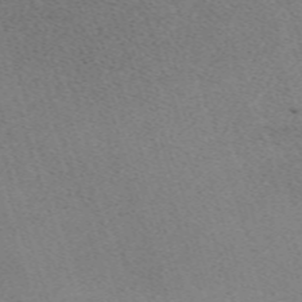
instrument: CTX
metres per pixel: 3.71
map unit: eHh
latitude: -62.2361
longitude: 49.9556
